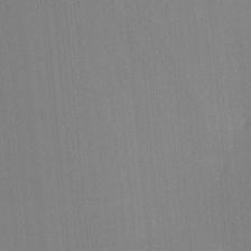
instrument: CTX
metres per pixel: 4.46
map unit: lHvf
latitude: -11.0675
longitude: -103.6316
